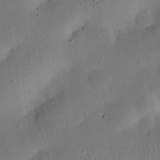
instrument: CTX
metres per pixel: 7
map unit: eHh
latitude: 25.1025
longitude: -69.4049
